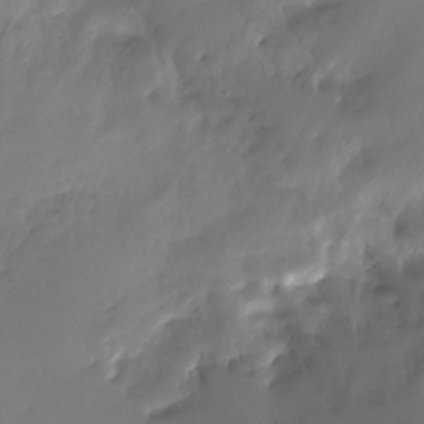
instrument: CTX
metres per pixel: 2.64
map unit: Ht
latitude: -13.7100
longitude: -51.3292
